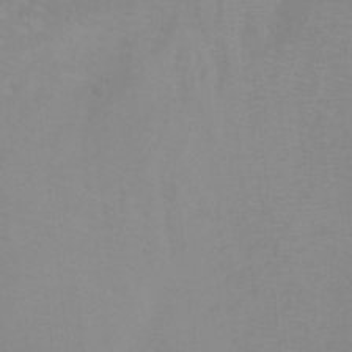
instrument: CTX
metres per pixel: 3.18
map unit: Ht
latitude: -8.2172
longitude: -35.0836
